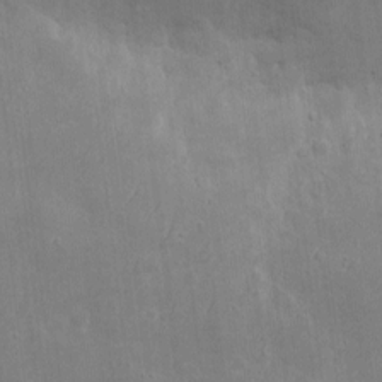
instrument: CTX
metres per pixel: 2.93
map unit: eHh
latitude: 9.0648
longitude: -72.5357
